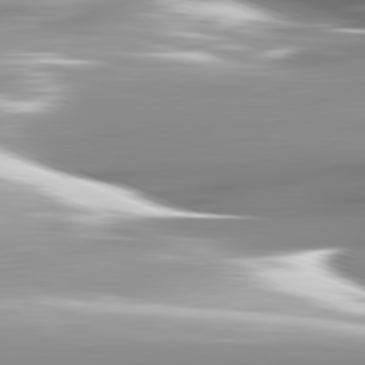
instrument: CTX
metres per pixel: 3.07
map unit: lApd
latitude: 82.0822
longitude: -146.6680
